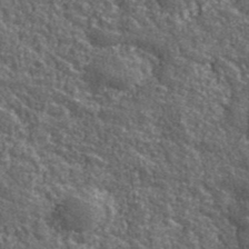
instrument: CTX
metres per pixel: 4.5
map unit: eHh
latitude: 42.1011
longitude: -91.0081
